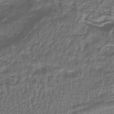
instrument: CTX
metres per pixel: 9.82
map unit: HNb
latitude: -35.9178
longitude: 57.9745
